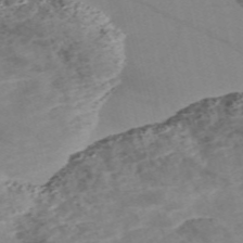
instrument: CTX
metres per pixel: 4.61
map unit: Nve
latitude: -57.0864
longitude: 50.9920
